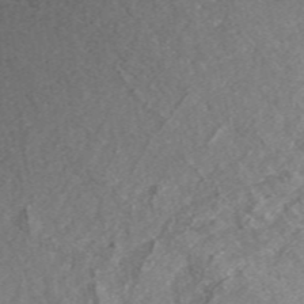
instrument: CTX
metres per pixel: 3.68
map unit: eAb
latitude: 48.8758
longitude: 118.9542
